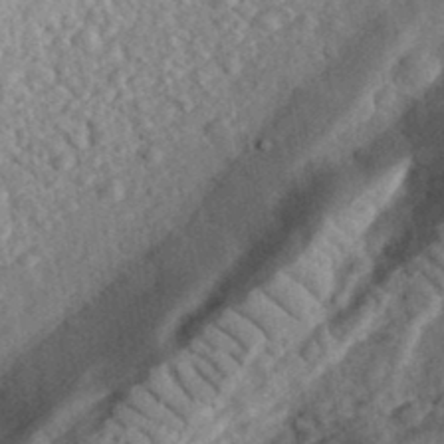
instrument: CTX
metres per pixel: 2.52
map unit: eHh
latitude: 36.0255
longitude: -78.9703
